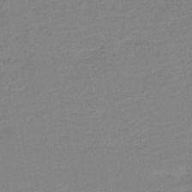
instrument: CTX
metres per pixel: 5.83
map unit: HNb
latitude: -50.3684
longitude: -50.3278
